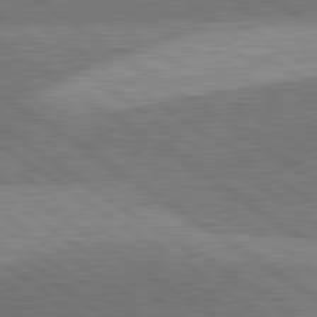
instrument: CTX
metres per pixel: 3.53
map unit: lApd
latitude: 81.5749
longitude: 140.9919
